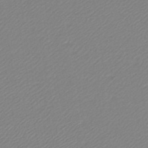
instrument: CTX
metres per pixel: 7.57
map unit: lHb
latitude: -41.9367
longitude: 61.8800
